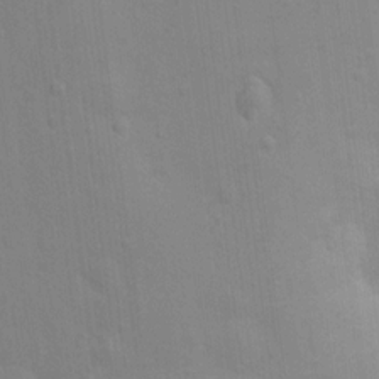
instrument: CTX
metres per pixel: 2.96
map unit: Nhu
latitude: 13.9528
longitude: -30.2712
